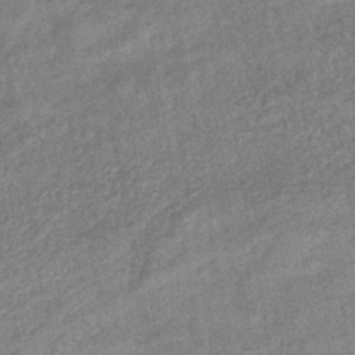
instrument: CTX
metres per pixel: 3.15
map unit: eHb
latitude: -41.5966
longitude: 82.2739
